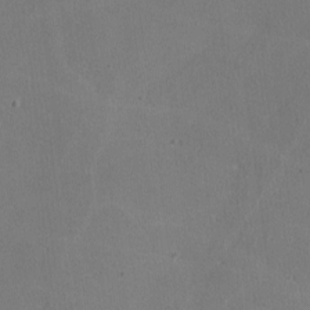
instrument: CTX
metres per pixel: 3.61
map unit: lHvf
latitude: -10.8030
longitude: -100.1389
